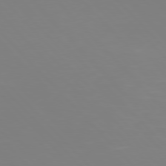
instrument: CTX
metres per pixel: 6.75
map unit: Hpe
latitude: 77.0836
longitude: -174.4979
